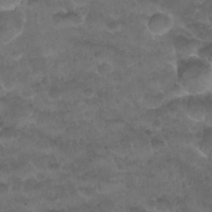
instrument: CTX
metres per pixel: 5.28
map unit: Nhu
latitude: 26.8569
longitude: -53.4805
